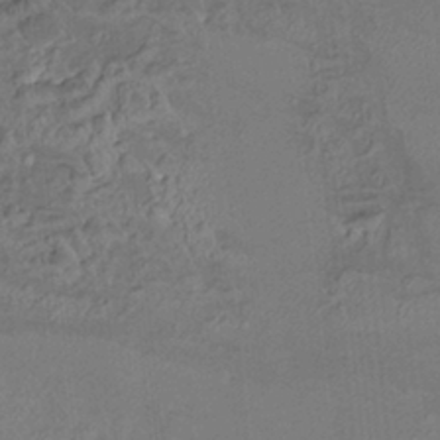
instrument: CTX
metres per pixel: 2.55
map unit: HNhu
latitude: 4.9703
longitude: 14.0850
